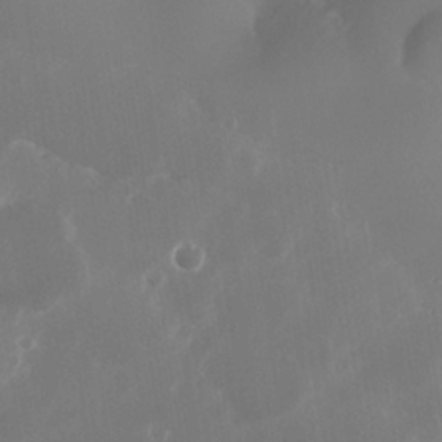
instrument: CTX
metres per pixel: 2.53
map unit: Nhe
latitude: -34.6518
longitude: -145.2726
